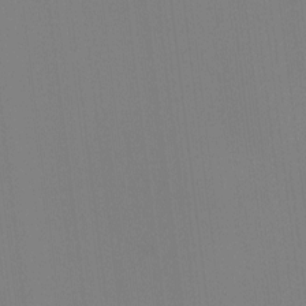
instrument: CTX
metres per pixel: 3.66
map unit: HNhu
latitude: -2.0283
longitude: -6.9136
